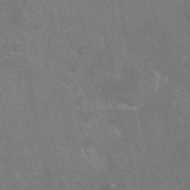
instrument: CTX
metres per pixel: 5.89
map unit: eAb
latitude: 46.8758
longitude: 115.8044
